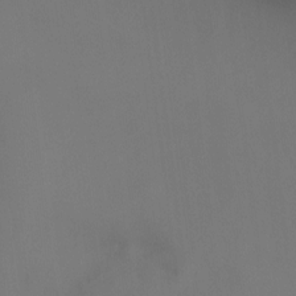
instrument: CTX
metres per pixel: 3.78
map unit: Nhu
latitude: -15.6722
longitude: -57.5749
